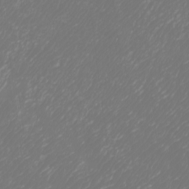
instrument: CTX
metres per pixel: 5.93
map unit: Htu
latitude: -6.3306
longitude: -74.3467
